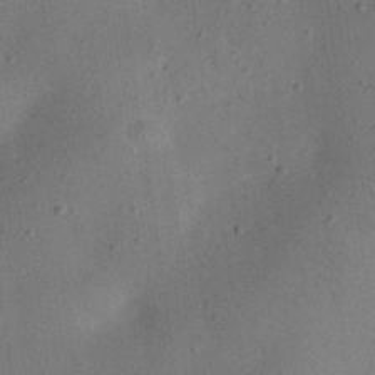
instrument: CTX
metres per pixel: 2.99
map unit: eHh
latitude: 24.5923
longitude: -70.4412
